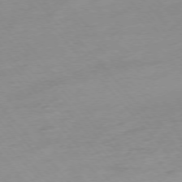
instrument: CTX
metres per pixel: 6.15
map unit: Hpe
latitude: -76.0472
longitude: -14.7625
